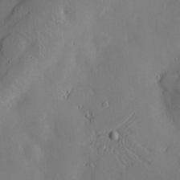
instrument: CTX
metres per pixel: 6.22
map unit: Hve
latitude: -9.1809
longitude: 176.1039
